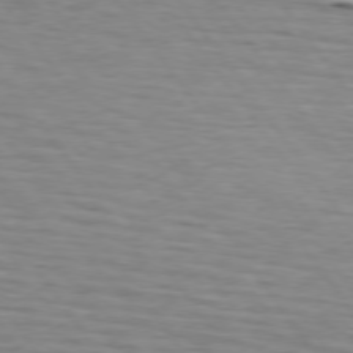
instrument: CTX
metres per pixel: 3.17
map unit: lApd
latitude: 74.5735
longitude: -71.9906
